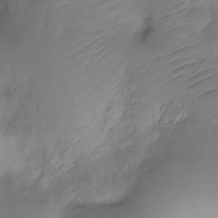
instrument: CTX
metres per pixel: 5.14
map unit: Nve
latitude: -18.8408
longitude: 106.8786
